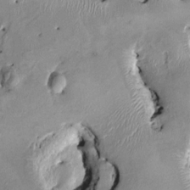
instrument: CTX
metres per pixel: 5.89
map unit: HNhu
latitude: 3.3859
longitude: -4.7246
